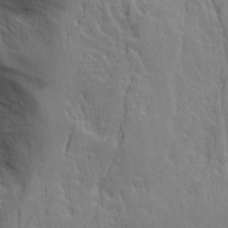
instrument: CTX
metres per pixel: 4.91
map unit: Ave
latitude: 14.0822
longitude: -131.9906
